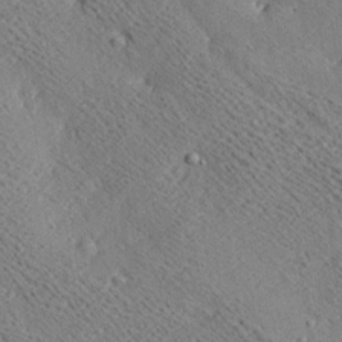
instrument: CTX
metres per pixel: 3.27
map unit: Ave
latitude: 18.6868
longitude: -139.9150
